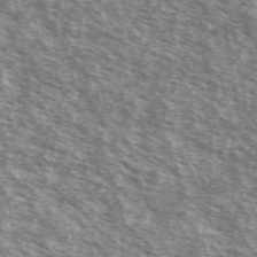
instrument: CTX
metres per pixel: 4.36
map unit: Ave
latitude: 39.9717
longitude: -109.2348
